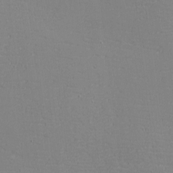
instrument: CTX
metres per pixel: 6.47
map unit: eHh
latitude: -3.6721
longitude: -80.8380
